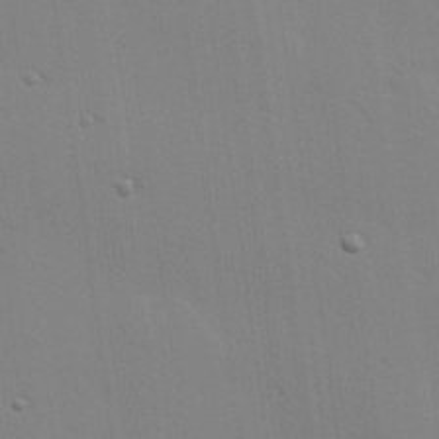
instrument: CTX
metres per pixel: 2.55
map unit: Hve
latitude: 25.9150
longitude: -91.5560
